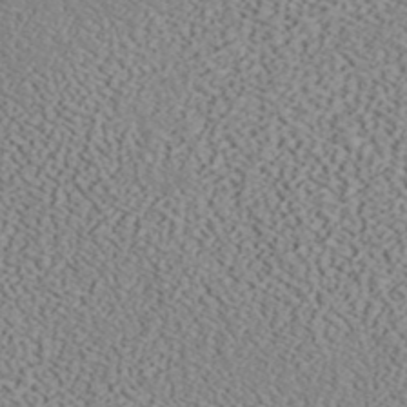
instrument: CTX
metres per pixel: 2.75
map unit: ANa
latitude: 40.2711
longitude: 19.0675
